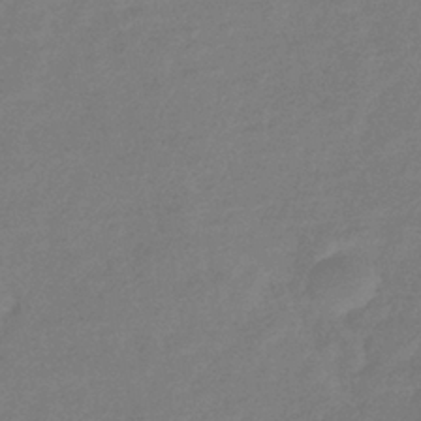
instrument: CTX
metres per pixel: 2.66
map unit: eHb
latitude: -36.6329
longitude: 78.8597
